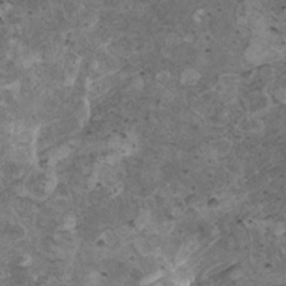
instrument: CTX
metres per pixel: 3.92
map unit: HNhu
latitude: 3.3104
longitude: 4.0472
